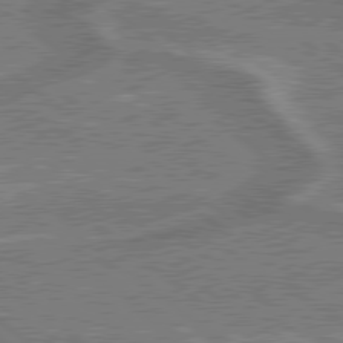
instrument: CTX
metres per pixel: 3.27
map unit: lApd
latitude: 79.2915
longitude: 174.7841
